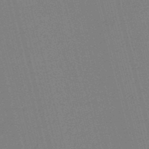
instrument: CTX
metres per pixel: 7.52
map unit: HNb
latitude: -52.3306
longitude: -46.7436
